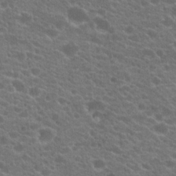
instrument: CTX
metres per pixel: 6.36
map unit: Hto
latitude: 20.4412
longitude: -36.0822
